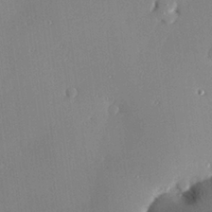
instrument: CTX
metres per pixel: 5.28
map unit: Hve
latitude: 26.3278
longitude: -90.8569
